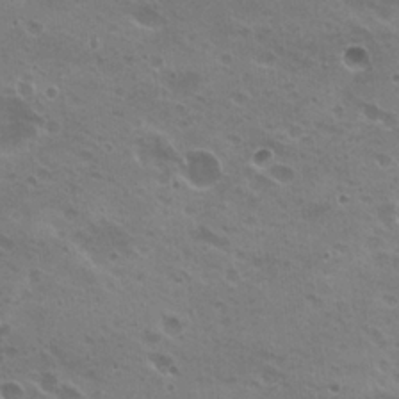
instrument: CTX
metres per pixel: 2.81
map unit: Hto
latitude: 20.8191
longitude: -31.7828
